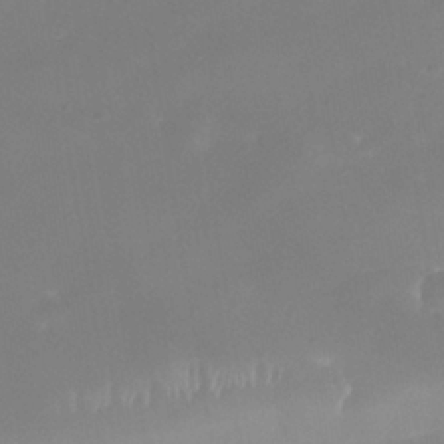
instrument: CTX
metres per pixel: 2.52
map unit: Nhe
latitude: -38.4062
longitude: -118.4223
